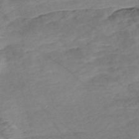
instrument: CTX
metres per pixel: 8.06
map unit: Nve
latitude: -56.9730
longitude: 53.7477
